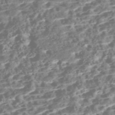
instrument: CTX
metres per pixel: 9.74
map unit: Nhe
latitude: -47.1998
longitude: -172.7624
